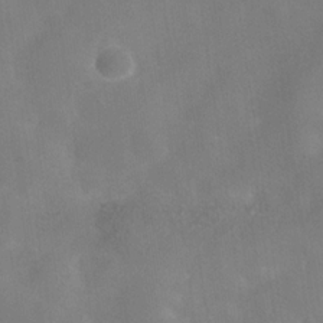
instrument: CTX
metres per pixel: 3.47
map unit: Hve
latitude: -32.1039
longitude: 93.6344
